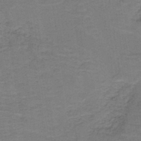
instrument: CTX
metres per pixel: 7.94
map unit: lHb
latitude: -42.0849
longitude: 53.1620
